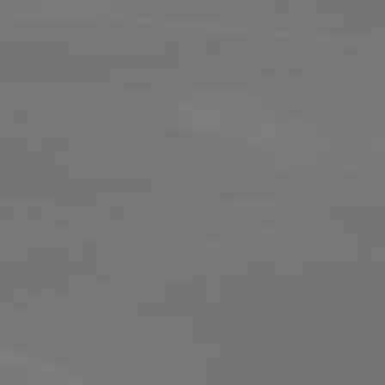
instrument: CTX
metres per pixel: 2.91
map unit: Hpe
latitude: 78.2145
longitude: -130.3846
